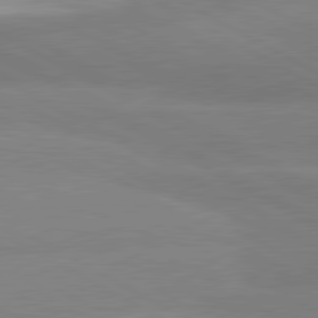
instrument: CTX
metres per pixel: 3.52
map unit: lApd
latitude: 81.0647
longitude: -179.1026
